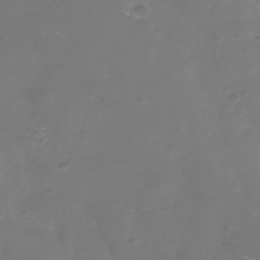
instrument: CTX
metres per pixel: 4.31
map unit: Nhe
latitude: -32.8975
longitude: -88.2145
